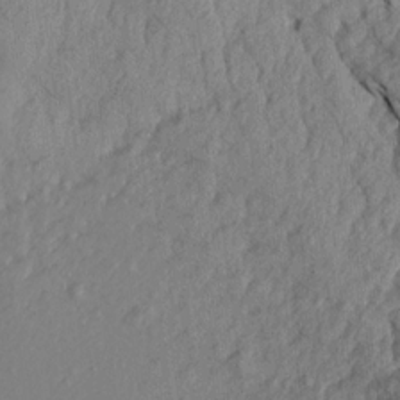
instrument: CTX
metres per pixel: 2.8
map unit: Aa
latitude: 18.3656
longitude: -146.2334
